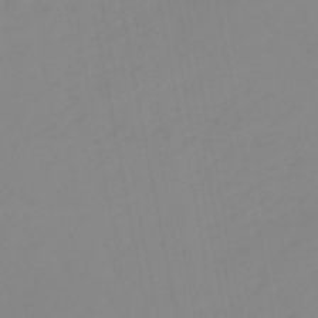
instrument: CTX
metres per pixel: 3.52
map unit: eHb
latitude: -48.5952
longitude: 85.0108
